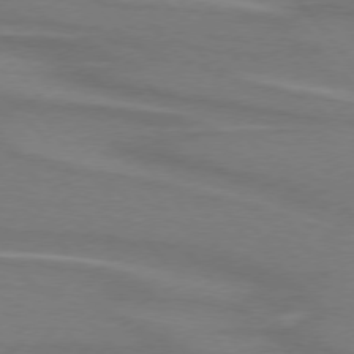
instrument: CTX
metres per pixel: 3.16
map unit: lApd
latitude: 75.1214
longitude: -80.6679
